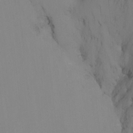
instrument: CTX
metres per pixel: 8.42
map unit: Nhu
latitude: -15.6155
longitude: -57.8016
